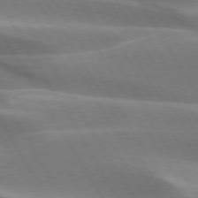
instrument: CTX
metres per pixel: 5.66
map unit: lApd
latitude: 73.2159
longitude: -51.4993
